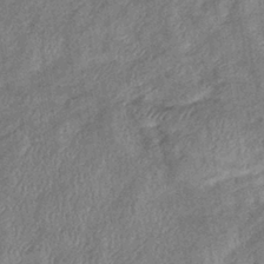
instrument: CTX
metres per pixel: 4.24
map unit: eHb
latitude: -38.7274
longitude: 77.6911
